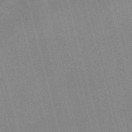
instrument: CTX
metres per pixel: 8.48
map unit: Nve
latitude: -57.4832
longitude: 62.3117
